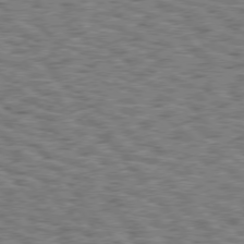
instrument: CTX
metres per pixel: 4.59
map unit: Hpe
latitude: 75.7828
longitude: -134.5923
